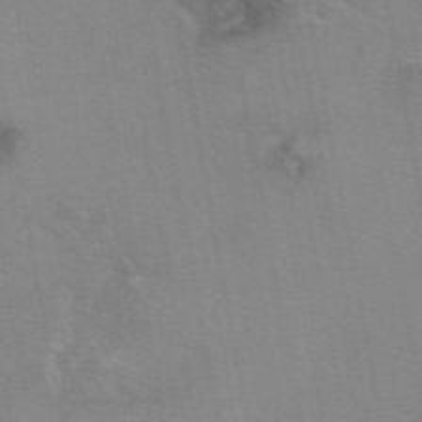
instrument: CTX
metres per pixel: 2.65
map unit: eAb
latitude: 49.7639
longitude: 105.3887
